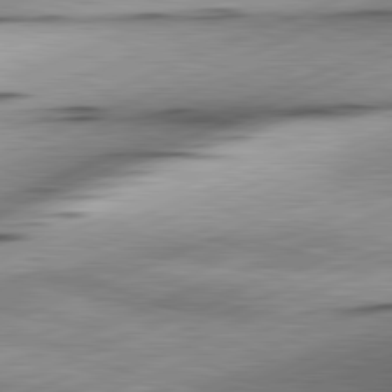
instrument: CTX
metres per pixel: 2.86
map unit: lApd
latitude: 81.6883
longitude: -166.1200
